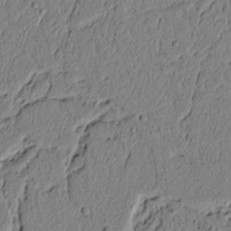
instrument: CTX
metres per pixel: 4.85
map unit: lAvf
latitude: 5.9906
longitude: 166.9920
